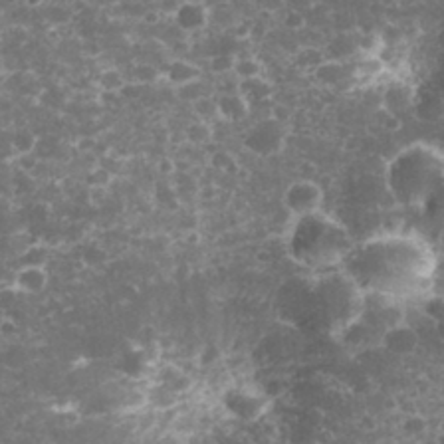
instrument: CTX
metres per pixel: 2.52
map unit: eHh
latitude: 32.9136
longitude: -62.0255
